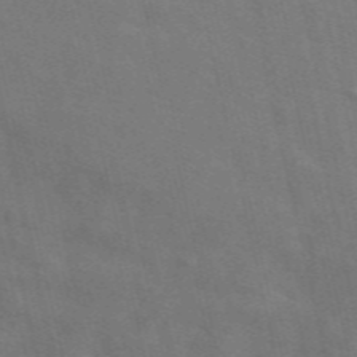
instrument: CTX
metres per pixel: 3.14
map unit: ANa
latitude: 49.7828
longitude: -79.6883
